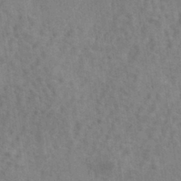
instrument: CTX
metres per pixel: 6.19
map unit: eHh
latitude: 34.7624
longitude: -133.7072
